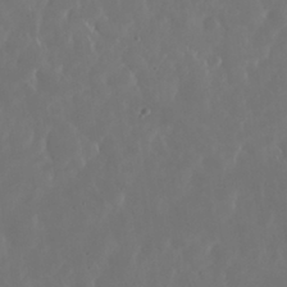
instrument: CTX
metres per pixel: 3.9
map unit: Nhu
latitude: 30.3657
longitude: -59.6694
